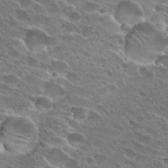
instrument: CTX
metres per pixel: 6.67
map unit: Hto
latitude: 27.8017
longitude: -41.9339
